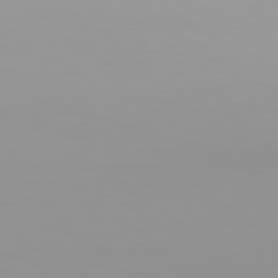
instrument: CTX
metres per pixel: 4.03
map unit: Hpe
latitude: 78.1200
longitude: -138.0822
